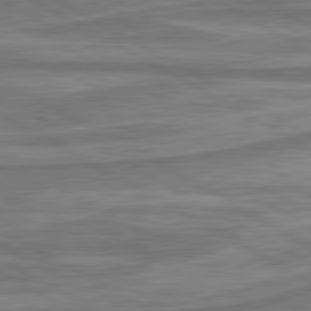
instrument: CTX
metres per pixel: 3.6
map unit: lApd
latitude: 80.4979
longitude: -178.3657
